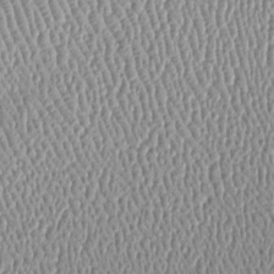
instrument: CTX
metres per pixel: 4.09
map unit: Htu
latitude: -6.1983
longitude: 157.7855
